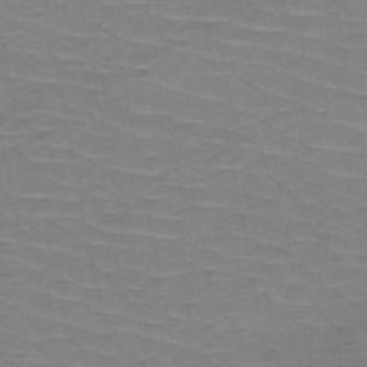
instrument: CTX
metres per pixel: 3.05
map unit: HNb
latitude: -53.5021
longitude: -44.3278
